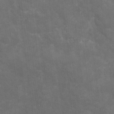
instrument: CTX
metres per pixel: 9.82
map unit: eHh
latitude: 4.9136
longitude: -70.7624
